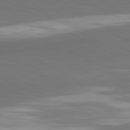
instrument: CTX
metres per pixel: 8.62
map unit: lApd
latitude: 81.3104
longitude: 174.0661
